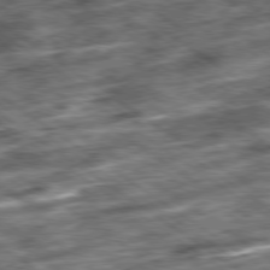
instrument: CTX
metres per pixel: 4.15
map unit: Ap
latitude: -79.5777
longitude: -50.2333
